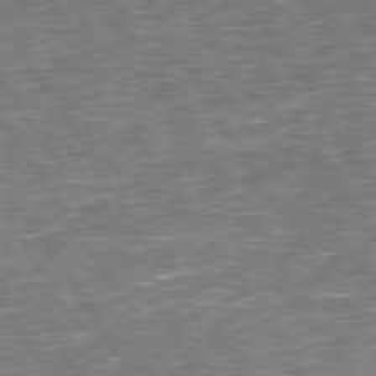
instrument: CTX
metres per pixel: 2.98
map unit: Hpe
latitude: 73.6127
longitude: -124.5734
